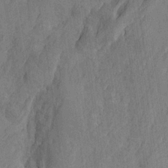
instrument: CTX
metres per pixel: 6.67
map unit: Htu
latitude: -3.9745
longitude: -177.3859
